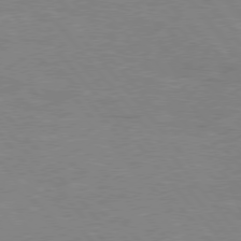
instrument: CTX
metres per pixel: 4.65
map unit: Hpe
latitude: 76.2711
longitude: -151.3292
